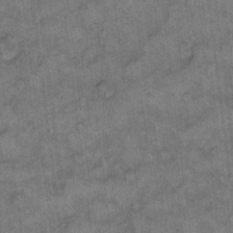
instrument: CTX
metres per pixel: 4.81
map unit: eHh
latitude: 10.2145
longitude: -63.6505
